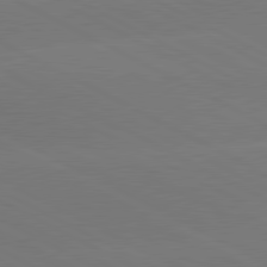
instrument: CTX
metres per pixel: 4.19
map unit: lApd
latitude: 80.8191
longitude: -147.8206
